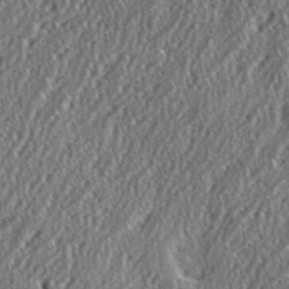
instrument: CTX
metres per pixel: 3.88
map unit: eHh
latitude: 35.8016
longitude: -132.2145
